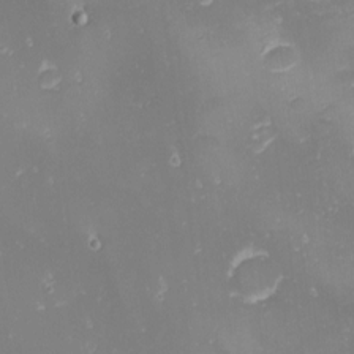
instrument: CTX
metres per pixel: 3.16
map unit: Nhu
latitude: -1.1243
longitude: -80.1389
